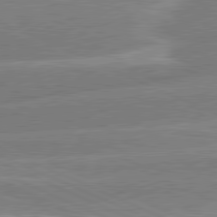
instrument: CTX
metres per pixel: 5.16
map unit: lApd
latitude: 81.0647
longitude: -126.8758
